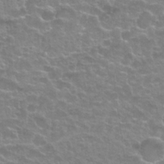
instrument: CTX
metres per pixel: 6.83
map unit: Nhu
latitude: 27.1592
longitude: -53.1592
